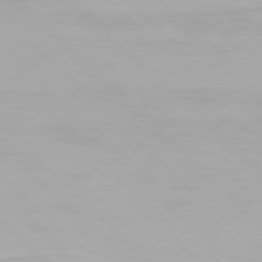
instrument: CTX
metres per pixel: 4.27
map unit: Hpe
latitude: 77.3103
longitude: -164.8191
